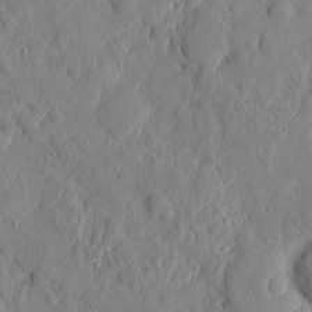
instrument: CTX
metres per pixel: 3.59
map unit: eHh
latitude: 6.1956
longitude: -72.5735
